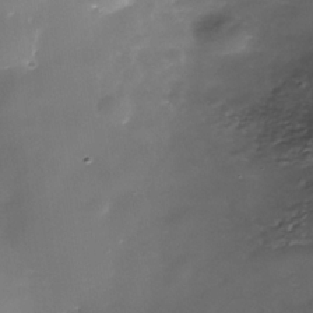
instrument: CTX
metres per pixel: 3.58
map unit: Nhe
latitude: -35.7855
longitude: -90.7435
